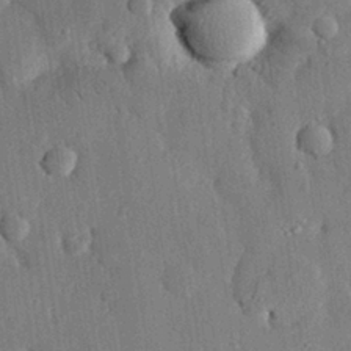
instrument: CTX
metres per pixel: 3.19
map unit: eHh
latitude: 27.8961
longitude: -79.3860
